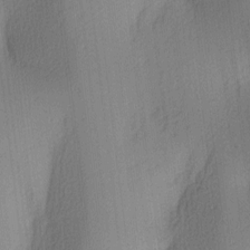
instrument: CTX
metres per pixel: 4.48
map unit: lAa
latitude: 3.8772
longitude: -111.6883
